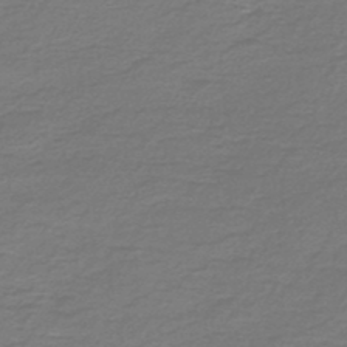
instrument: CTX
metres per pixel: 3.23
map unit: HNb
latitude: -47.4454
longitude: 52.5384
